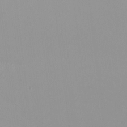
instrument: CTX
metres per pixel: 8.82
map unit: HNhu
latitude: -0.5007
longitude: -5.2348
